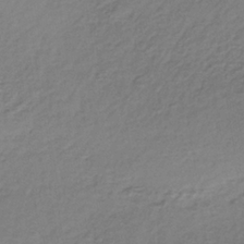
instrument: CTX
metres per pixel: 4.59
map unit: lHb
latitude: -35.9367
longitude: 63.2942
